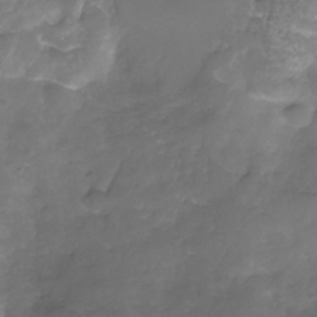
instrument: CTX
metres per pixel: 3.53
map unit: Nhe
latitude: -33.1998
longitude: -93.0647
